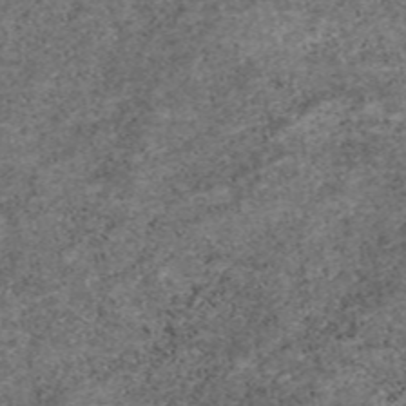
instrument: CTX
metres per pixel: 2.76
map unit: eAb
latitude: 46.8380
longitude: 118.1417
